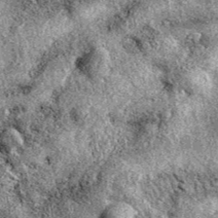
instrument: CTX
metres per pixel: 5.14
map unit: eAb
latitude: 39.2537
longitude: 110.6707
